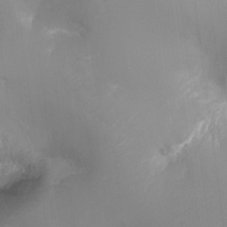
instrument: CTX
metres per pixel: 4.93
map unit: Ht
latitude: -16.4629
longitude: -43.4238
